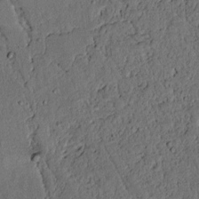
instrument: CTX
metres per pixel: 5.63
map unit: lAvf
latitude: 4.5168
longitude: 169.1620
